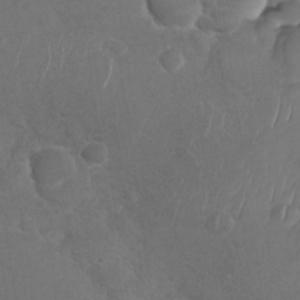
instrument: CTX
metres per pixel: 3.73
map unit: Nhu
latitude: -29.6155
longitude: -61.8583
